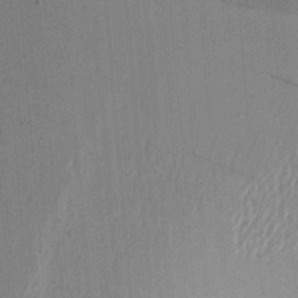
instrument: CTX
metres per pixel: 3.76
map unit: Aa
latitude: 21.0081
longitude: -143.9339
